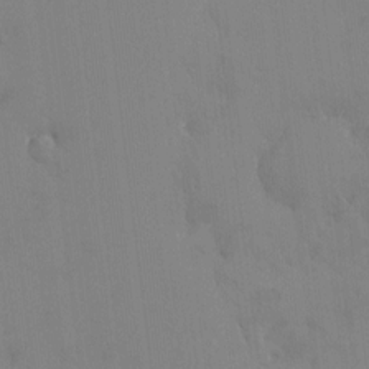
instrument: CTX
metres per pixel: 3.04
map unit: HNhu
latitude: 6.5357
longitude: 1.1432
